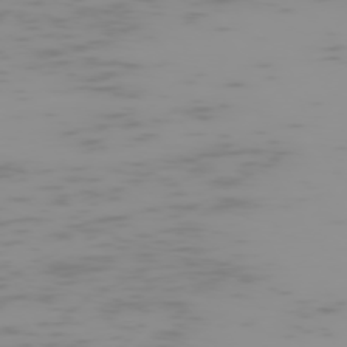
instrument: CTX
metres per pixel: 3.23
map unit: Hpe
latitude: -74.7086
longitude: 6.5007
